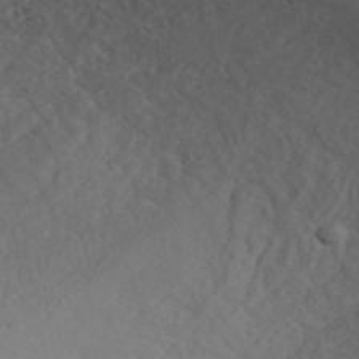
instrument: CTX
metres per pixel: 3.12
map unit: ANa
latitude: 42.8947
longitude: 28.1606
